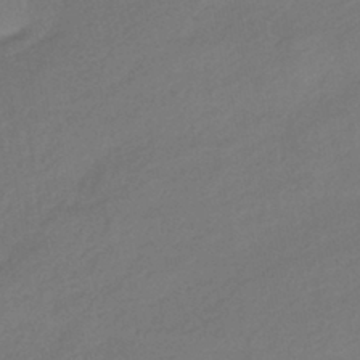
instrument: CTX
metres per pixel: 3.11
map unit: HNhu
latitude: -41.6722
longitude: 95.6155
